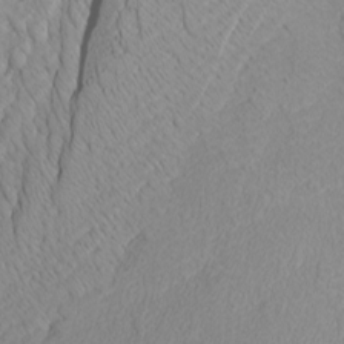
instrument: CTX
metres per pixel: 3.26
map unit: Htu
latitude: -3.9367
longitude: -72.3468
